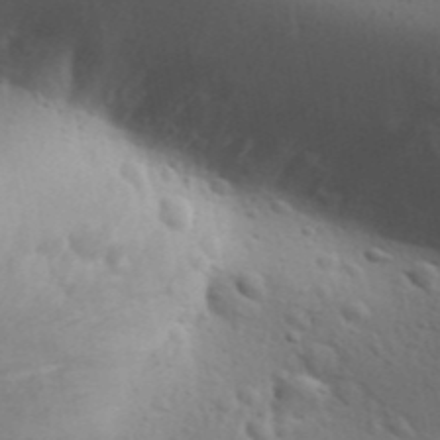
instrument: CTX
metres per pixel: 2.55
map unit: Aa
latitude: 30.6302
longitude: -146.3468
